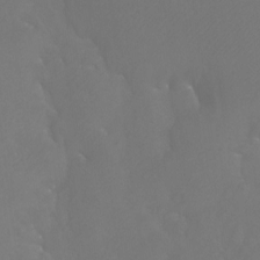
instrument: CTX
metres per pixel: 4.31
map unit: Htu
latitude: -7.1431
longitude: -33.4237
